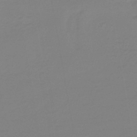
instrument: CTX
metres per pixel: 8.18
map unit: lHb
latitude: -42.1794
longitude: 64.0283
